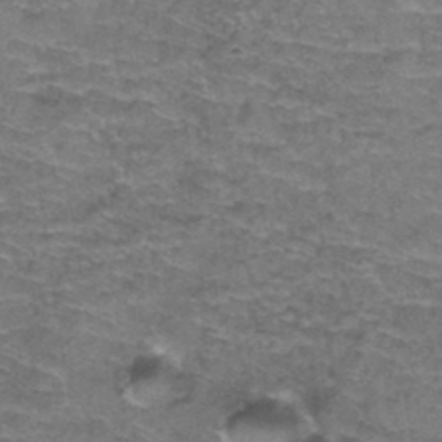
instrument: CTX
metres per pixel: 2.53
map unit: Hto
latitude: 37.4805
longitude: -42.5546
